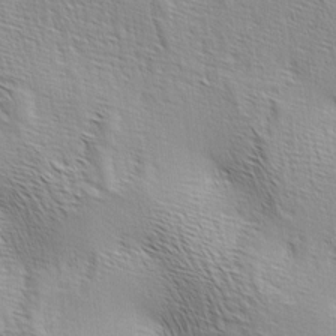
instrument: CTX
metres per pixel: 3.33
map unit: lAa
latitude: -4.8030
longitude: -121.7450
